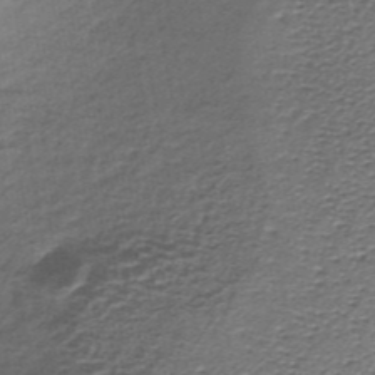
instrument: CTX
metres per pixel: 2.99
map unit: lHb
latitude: -34.9731
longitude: 61.0486
